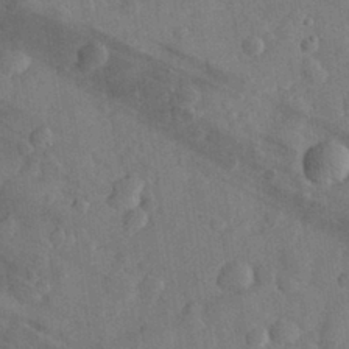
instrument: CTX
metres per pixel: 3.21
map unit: eHh
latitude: 30.9325
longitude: -71.1781
